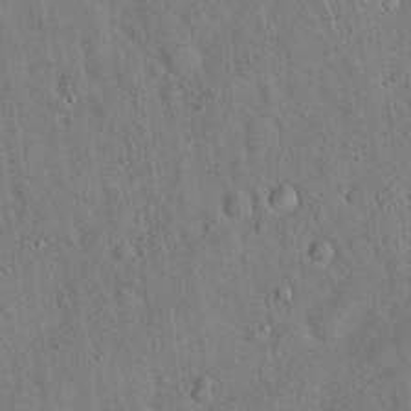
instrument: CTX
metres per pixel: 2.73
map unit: Hto
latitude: 18.2522
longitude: -52.4034
